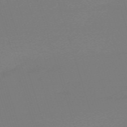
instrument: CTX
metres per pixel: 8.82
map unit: eHh
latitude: -63.1242
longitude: 52.5006
